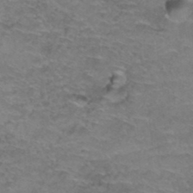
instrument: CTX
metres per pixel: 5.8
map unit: Hto
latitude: 37.5560
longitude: -42.1767
